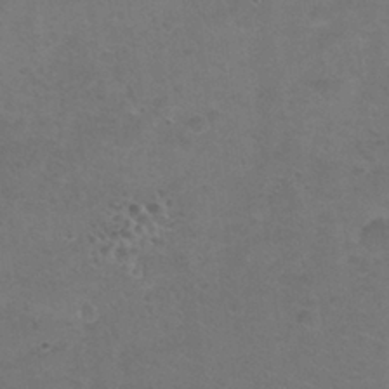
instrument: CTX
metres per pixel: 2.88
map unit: Nhu
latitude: 29.0836
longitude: -50.1200
